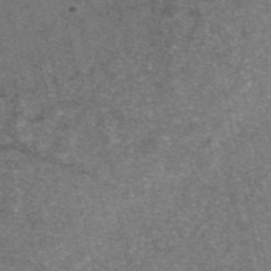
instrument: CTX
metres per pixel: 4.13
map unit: eAb
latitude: 46.8947
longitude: 105.2943
